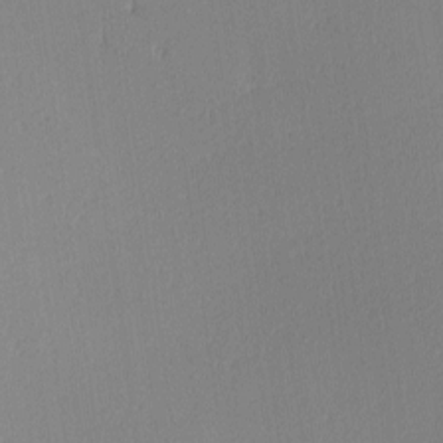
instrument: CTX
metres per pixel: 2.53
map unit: Ave
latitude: 3.0269
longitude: -114.5545
